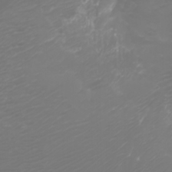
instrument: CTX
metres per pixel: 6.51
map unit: Htu
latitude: -6.3306
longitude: -74.1011
